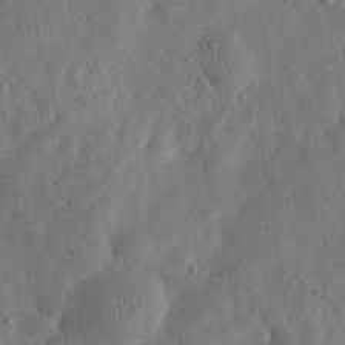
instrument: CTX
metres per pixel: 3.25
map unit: eHh
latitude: 33.1970
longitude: -76.2333
